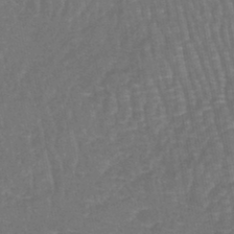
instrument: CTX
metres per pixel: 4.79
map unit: lHb
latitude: -45.0675
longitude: 77.7856
